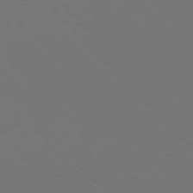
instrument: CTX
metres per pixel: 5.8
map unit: Hpe
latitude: 76.9702
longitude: -168.9703
